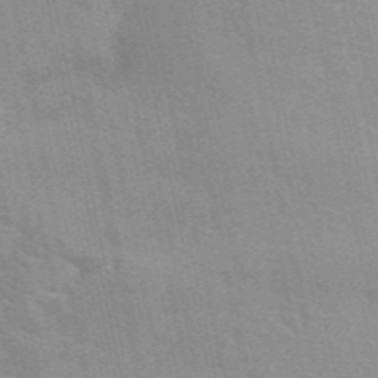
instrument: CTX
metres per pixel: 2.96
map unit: ANa
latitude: 49.4048
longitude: -79.1781
